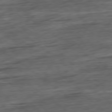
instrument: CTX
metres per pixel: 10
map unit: Hpe
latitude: -79.2754
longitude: -19.4426
